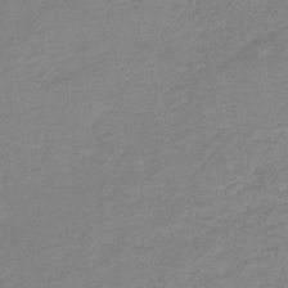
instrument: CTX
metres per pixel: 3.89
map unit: HNb
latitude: -40.1228
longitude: 50.8597
